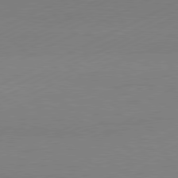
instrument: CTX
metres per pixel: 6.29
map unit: Hpe
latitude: -81.6155
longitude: 12.7085
